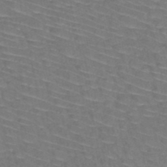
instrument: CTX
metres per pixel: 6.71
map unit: HNb
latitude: -50.1228
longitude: -51.7260
